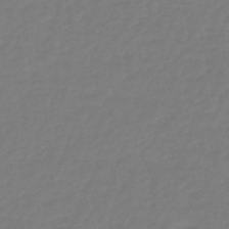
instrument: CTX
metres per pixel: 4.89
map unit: eHb
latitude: -46.4440
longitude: 81.8234
